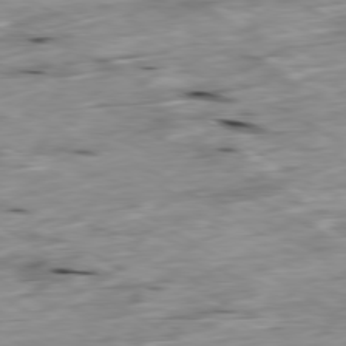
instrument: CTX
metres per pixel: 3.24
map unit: Ap
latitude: -79.9367
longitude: -88.8002
